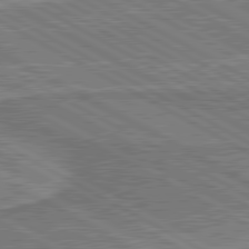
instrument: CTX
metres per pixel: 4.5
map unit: lApd
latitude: 80.7435
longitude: 144.3117
